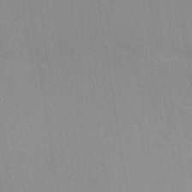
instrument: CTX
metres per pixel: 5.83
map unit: ANa
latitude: -38.8408
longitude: 95.6721
